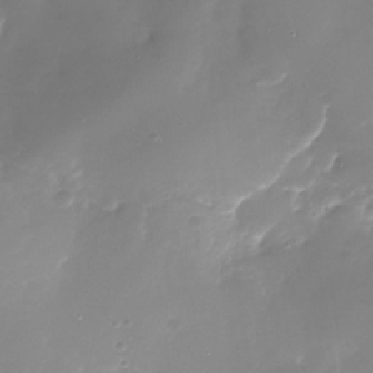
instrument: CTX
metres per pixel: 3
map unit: Nhu
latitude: -28.4629
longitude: -67.4237
